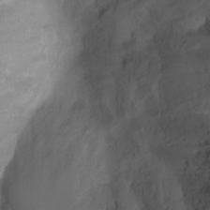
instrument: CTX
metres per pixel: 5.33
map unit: Ht
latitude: 2.5357
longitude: -27.4804
